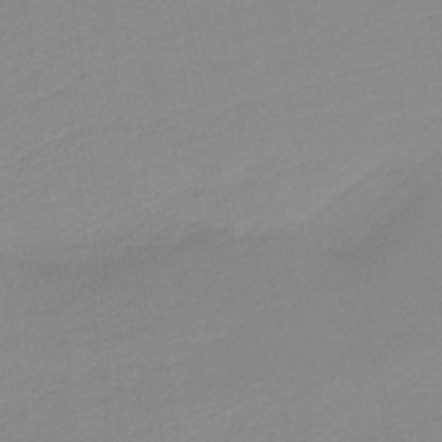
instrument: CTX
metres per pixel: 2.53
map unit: HNb
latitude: -36.5007
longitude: 56.2739
